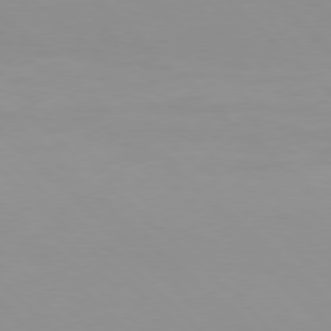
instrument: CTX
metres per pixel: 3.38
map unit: Hpe
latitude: 77.6505
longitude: -164.8380
